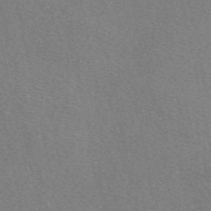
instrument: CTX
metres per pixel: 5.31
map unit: eAb
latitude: 50.6301
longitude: 107.9178
